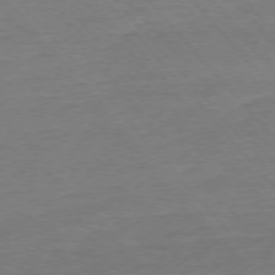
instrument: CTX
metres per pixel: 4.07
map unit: Ap
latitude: -76.7463
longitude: -95.8961
